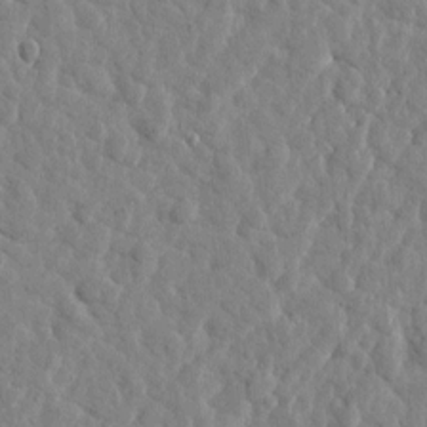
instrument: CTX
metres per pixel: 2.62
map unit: Htu
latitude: 1.9339
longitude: -179.0837
